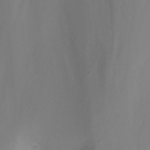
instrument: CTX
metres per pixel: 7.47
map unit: Nhu
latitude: -4.4629
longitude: -76.0633
